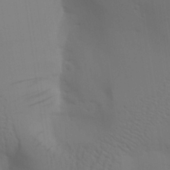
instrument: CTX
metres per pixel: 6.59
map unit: Aa
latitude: 27.8017
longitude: -131.4994
